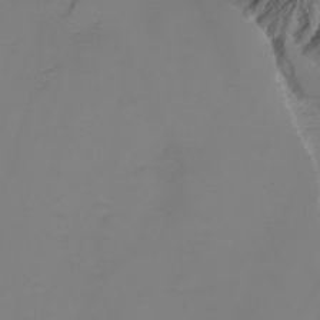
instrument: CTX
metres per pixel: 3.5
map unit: Nhu
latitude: -5.7666
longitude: -80.0444
